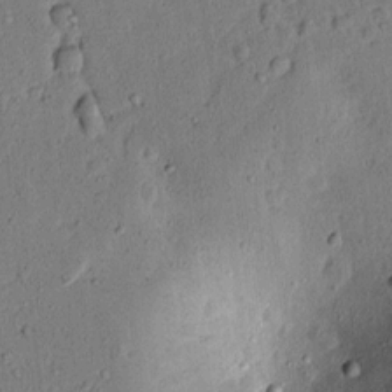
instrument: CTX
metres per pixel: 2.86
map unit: lAvf
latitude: 7.9528
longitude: 169.6344
